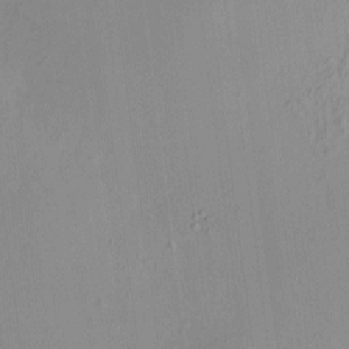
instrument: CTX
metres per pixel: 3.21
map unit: HNhu
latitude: 8.2145
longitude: 13.6533
